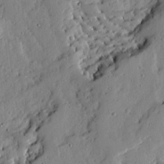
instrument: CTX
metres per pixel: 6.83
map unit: Ave
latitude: 13.3860
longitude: -134.0255
